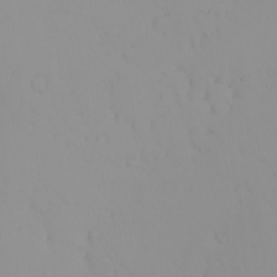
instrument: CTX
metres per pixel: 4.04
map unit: eHh
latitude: -1.2943
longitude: 19.6911
